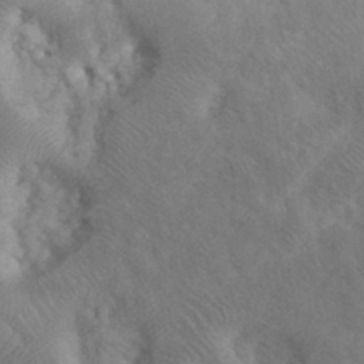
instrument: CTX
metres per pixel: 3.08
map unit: eHh
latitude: 32.2900
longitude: -68.8380
